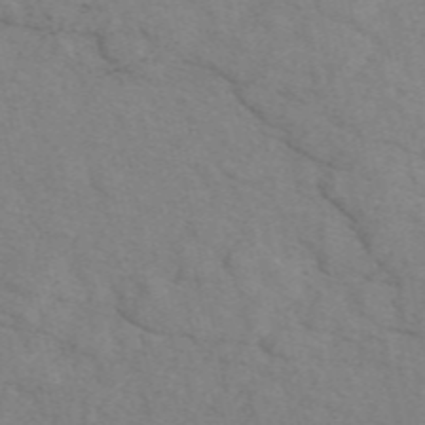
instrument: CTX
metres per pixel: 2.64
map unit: eAb
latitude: 50.2144
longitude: 107.1620
